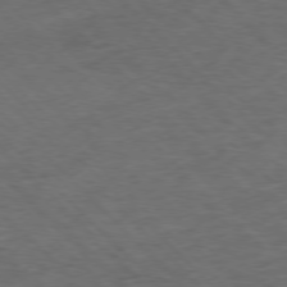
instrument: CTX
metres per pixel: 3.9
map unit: Hpe
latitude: -77.4454
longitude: 14.8408
